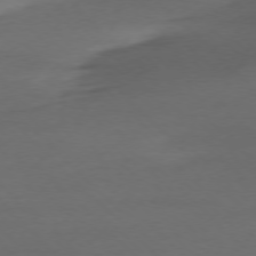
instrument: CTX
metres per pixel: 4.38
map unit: Ap
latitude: -77.3321
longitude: -70.8758
